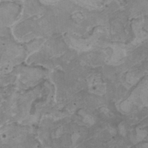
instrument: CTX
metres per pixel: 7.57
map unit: HNhu
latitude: 3.5749
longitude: 3.9556
